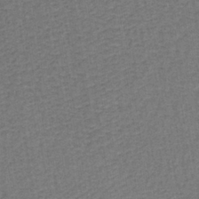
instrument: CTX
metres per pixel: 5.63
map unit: lHb
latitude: -38.4062
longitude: 60.1039
